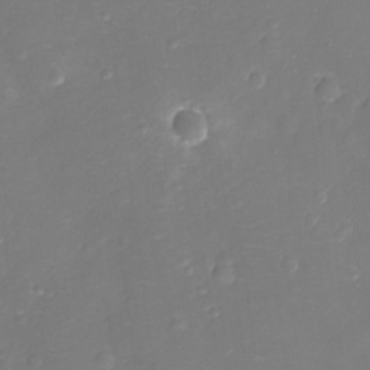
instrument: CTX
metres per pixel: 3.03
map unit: Ht
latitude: -11.0109
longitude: -23.2915
